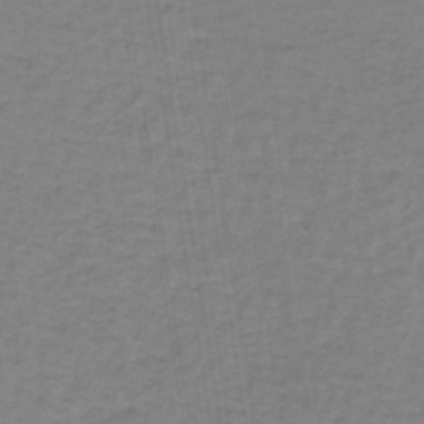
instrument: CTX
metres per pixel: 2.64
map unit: lHb
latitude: -42.4062
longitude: 70.9920
